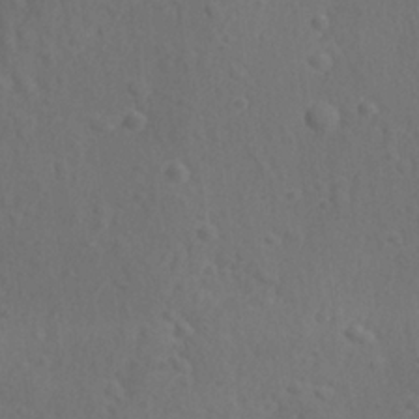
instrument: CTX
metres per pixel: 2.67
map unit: lAvf
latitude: -9.6344
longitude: -120.9703
